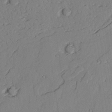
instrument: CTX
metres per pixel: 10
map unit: lAvf
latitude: 25.4426
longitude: -110.9703
